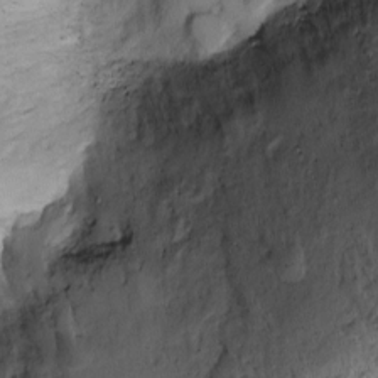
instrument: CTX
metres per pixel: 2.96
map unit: Ht
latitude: -1.9745
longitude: -14.4790
